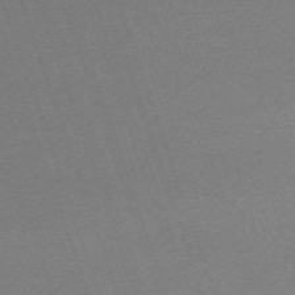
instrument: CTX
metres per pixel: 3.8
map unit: eHh
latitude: -64.0094
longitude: 52.3495
